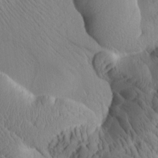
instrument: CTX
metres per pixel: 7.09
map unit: Htu
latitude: 2.0255
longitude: 176.7841
